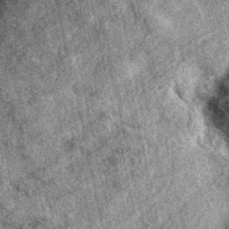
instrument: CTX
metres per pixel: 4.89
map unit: eAb
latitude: 38.7624
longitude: 109.3887
